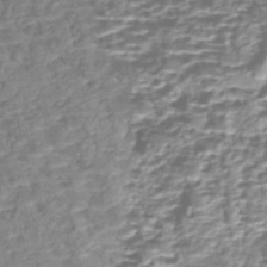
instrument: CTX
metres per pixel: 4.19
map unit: Nhe
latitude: -47.2376
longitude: -171.9339
